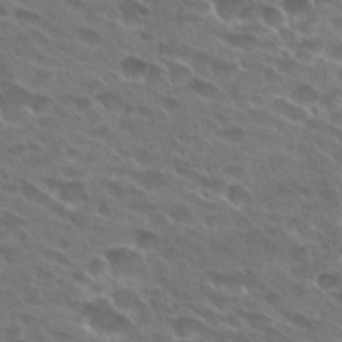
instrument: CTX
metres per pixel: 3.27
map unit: Hto
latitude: 27.7072
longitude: -42.6302
